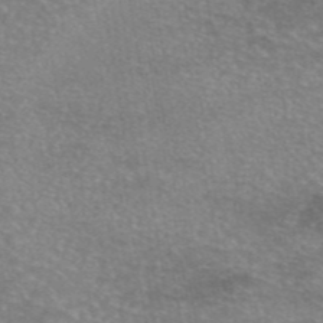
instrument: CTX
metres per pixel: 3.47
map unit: eAb
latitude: 45.8205
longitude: 103.4266
